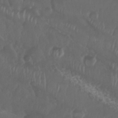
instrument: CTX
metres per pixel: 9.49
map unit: Nhu
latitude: 29.2348
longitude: -56.6679
